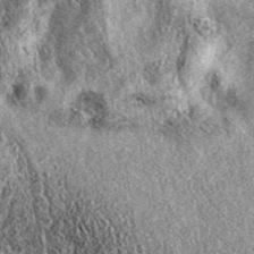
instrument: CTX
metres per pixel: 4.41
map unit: eAb
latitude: 38.6490
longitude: 108.1795
